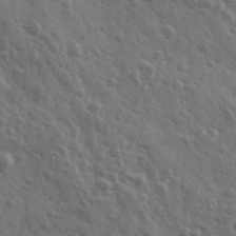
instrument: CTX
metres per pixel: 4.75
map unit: Ave
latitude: 11.4993
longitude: -103.3670
